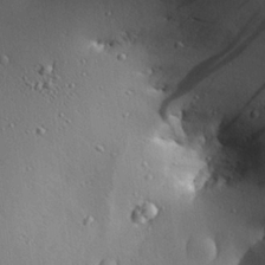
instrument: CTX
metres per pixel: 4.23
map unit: Ave
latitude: 23.9528
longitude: -135.7449
